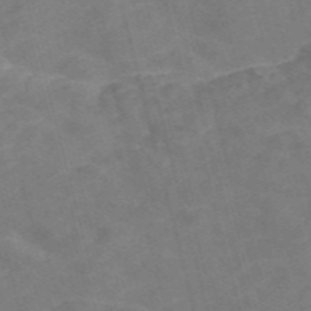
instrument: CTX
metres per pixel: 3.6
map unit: Nve
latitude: -58.3873
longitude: 54.8786
